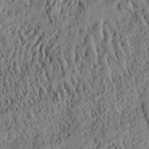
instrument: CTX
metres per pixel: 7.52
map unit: eHh
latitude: 24.4034
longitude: -79.8961
